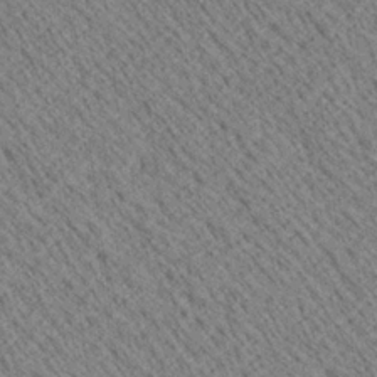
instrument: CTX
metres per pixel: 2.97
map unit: Ave
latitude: 20.4034
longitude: -139.7827
